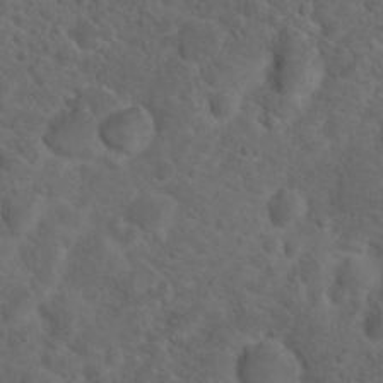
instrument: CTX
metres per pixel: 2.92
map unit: Hto
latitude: 19.6882
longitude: -39.6883
